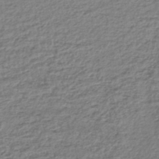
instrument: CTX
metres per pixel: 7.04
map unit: lHb
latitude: -43.9367
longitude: 72.6896
